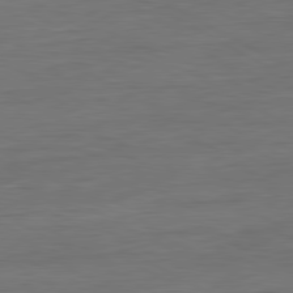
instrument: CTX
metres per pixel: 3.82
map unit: Ap
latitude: -81.4833
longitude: -78.9136
